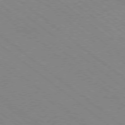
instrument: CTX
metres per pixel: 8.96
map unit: Ap
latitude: -78.8786
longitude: -64.7624
